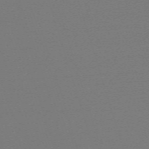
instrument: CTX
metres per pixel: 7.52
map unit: eHh
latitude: -63.2565
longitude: 52.8030
